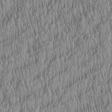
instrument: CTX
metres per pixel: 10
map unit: Aa
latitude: 28.0822
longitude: -136.1956
